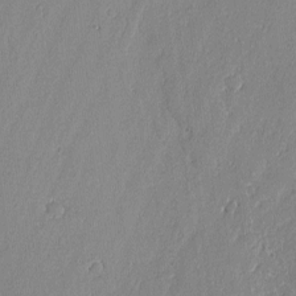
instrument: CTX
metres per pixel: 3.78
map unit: lAvf
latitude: -0.3496
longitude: -106.6113
